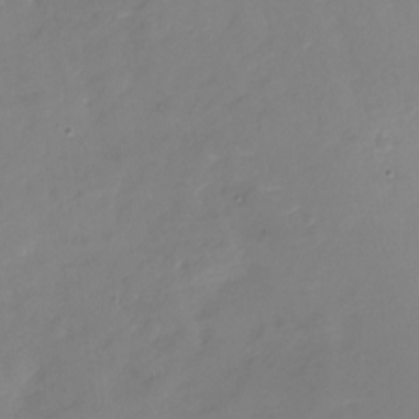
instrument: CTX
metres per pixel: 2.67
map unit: Nhu
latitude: -28.1606
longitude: -79.0081
